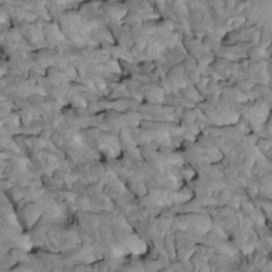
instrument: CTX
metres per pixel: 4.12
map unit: Htu
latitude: 1.1025
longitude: 145.8800
